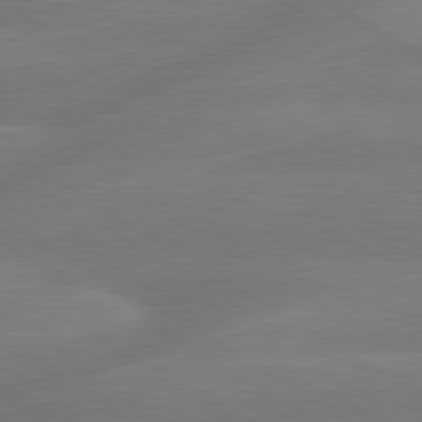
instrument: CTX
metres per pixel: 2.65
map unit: lApd
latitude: 79.8395
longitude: -143.5749
